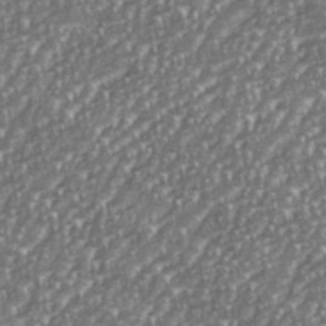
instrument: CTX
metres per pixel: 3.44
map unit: eHh
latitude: 35.9528
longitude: -133.1025
